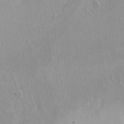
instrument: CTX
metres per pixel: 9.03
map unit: Nhu
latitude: -13.2943
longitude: -65.8206
